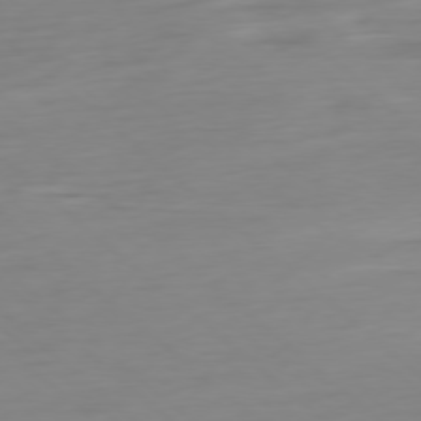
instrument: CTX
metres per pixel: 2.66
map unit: Ap
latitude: -78.1983
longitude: -77.3481
